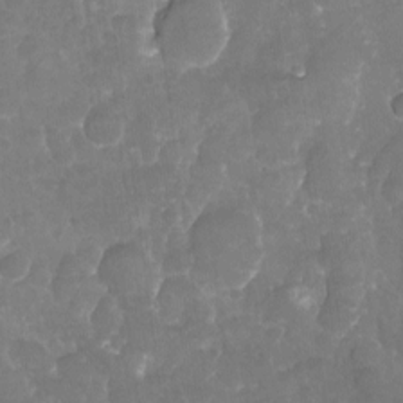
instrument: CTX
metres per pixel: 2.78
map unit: Nhu
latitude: -19.2754
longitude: -58.3845
